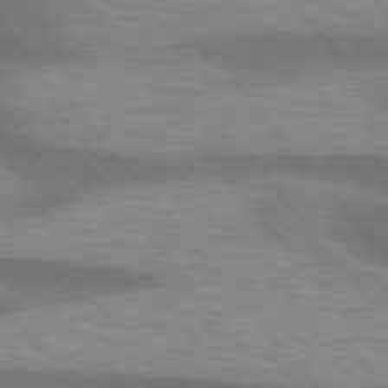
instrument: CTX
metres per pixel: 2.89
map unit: lApd
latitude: 75.7639
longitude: -58.4034
